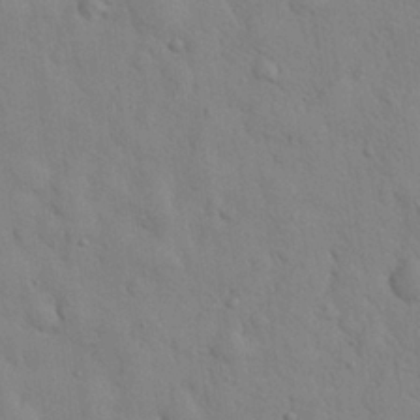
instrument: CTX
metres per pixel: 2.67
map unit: eHh
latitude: 27.1025
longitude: -75.7450
